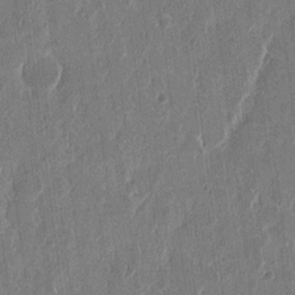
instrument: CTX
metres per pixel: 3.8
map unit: eHh
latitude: 12.6491
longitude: -68.4979
